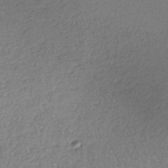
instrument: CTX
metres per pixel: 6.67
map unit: lHb
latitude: -36.0283
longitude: 68.2928
